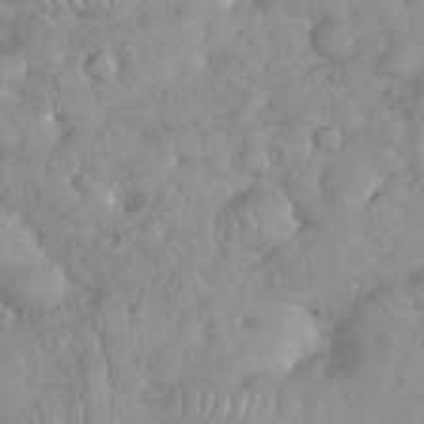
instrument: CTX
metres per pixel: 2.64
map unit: eHh
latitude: 35.0458
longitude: -63.4049
